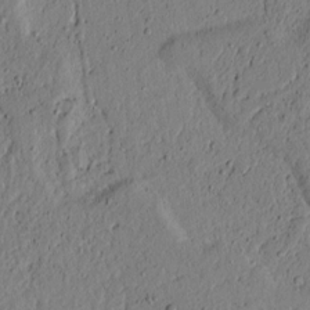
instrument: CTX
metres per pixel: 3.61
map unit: lAvf
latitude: 4.7813
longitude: 165.1054
